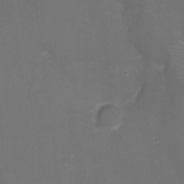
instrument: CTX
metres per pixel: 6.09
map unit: Nhu
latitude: -9.2943
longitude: -42.4034
